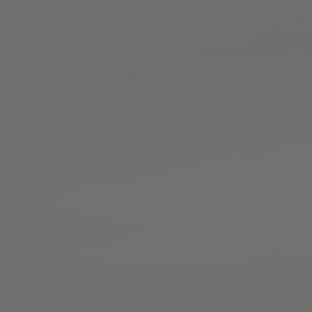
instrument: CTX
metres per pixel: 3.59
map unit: lApd
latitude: 83.6316
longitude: -128.0822
